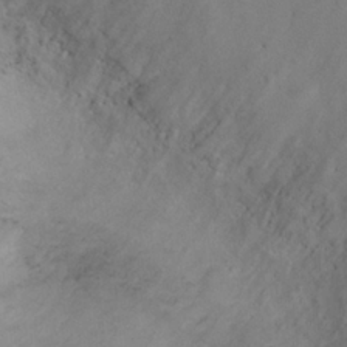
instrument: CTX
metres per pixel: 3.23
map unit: Ht
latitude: -3.8611
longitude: -18.7435
